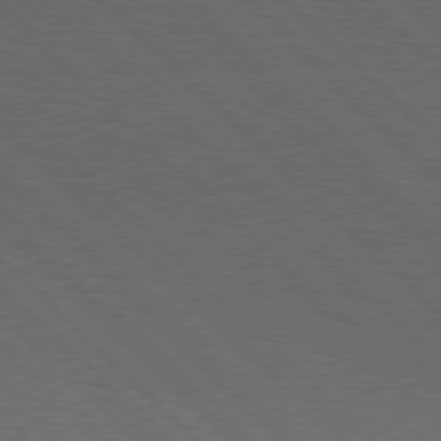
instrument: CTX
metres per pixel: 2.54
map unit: Hpe
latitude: 77.3859
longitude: -127.3482
